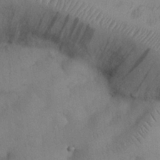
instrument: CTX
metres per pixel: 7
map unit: Nhu
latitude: 27.1970
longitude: -70.2522
